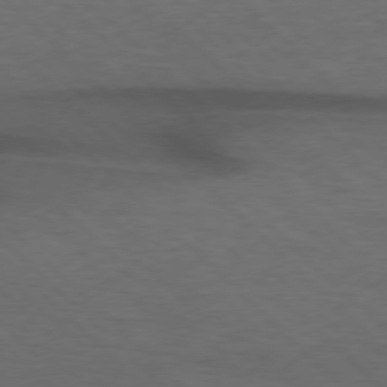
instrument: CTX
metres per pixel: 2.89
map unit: lApd
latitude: 75.7261
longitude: -83.4993
